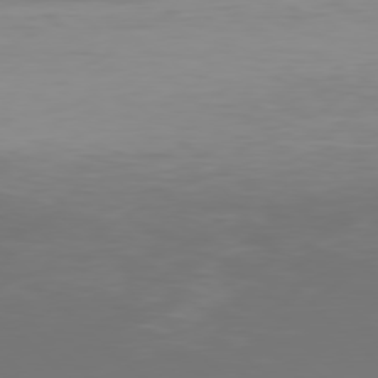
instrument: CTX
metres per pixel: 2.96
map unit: Hpe
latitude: 77.8772
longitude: -171.3670
